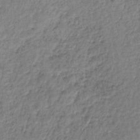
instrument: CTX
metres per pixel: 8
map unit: lHb
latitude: -35.3132
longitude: 63.1620
